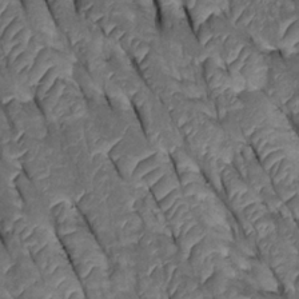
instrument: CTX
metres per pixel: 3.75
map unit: Htu
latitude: 0.2144
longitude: 147.9745
